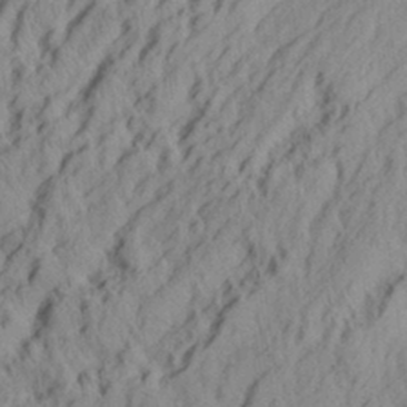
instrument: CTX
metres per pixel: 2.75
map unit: Aa
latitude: 29.7827
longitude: -137.4616
